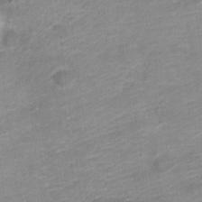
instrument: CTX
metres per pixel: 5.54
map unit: Nve
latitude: -18.0661
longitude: 107.0865
